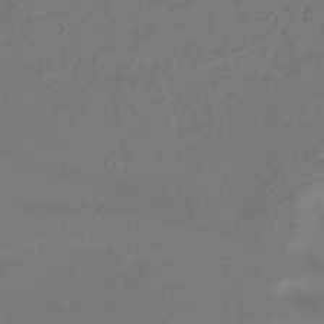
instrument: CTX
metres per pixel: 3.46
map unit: eHh
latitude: -42.0472
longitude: -32.4412
